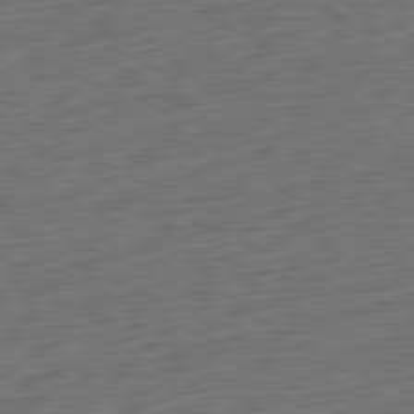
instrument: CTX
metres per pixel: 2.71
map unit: Ap
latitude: -81.8234
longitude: -76.9324
